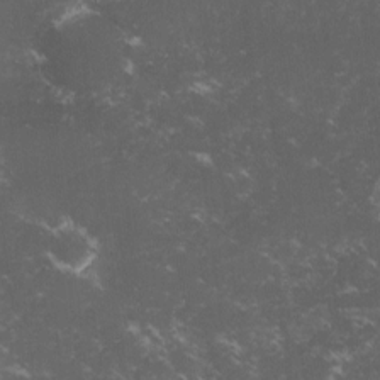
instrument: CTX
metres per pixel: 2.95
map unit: lHvf
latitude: -15.1243
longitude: -102.2144
